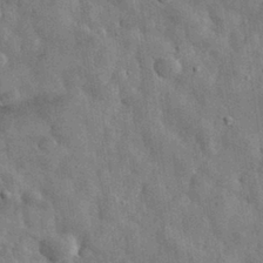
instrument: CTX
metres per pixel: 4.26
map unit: eHh
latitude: 31.5938
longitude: -73.2726
